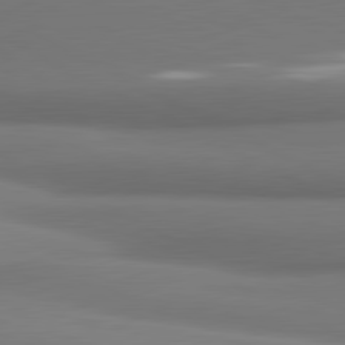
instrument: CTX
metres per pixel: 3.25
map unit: lApd
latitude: 81.1781
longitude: 177.7856
